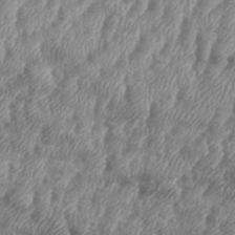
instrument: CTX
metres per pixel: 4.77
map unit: eHh
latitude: 36.3090
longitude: -137.1403
